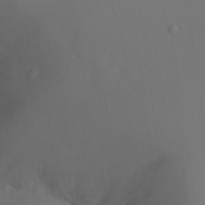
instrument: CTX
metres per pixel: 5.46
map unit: Ht
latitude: -7.9745
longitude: -37.0648
